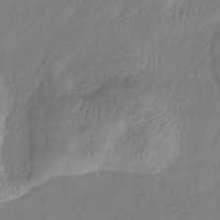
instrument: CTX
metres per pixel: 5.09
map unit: lHb
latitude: -40.9164
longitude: 79.0864
